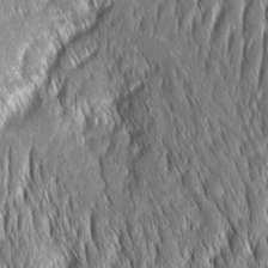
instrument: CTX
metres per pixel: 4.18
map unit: Aa
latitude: 7.5371
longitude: -131.0648
